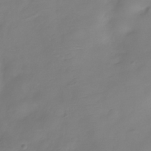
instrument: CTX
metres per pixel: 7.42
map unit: Hve
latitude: -32.3684
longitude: 93.4265
